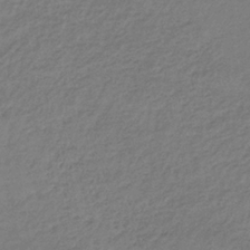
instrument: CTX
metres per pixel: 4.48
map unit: lHb
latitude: -35.0864
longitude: 66.7463
